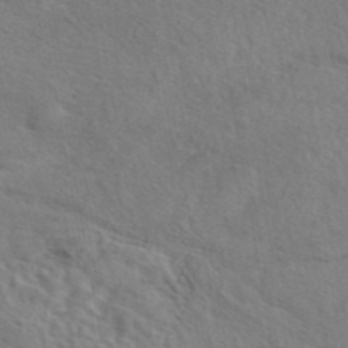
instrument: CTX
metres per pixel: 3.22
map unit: eAb
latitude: 42.9514
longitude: 113.2754
